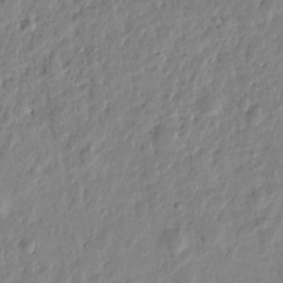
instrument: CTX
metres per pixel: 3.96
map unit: Htu
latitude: 1.8961
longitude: -178.6680
